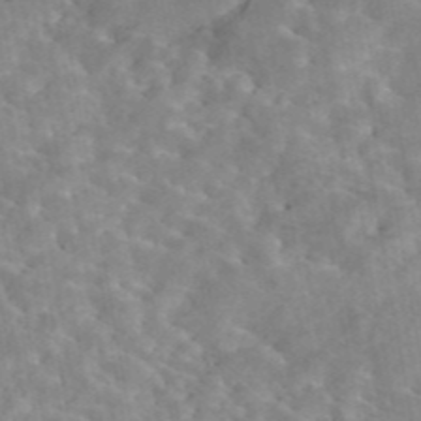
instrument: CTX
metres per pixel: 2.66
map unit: eAb
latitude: 44.9513
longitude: 126.2739
